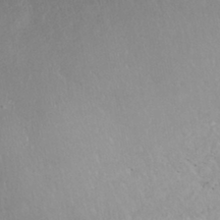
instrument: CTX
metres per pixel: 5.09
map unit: HNhu
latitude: -42.8974
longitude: 105.5210
